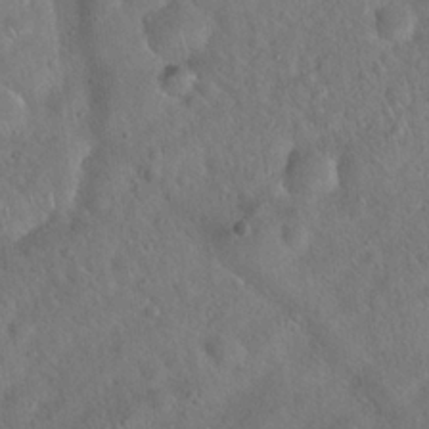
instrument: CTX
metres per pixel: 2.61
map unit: Hto
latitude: 19.7638
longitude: -53.8017
